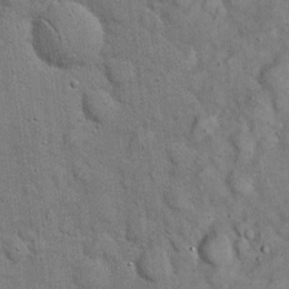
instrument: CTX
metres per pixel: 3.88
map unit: eHh
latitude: 19.6505
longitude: -61.2348
